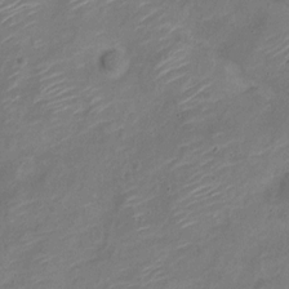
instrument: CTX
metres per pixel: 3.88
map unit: Nve
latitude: -18.3117
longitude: 109.6533
